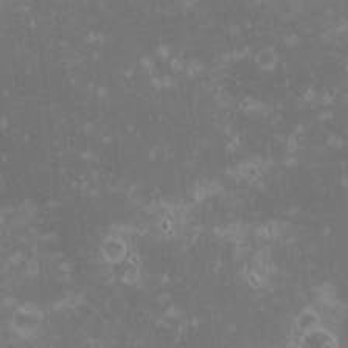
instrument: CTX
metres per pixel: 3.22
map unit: eHh
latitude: -0.9542
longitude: -85.3293
